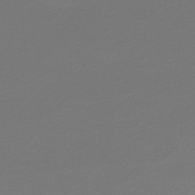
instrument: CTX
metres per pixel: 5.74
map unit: lHb
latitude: -46.9730
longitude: 67.3510
